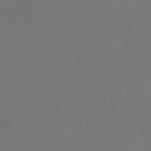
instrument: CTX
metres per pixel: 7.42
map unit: ANa
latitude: 39.5182
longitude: 20.7085
